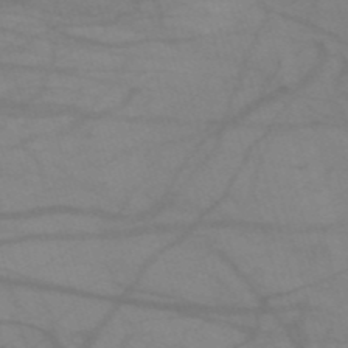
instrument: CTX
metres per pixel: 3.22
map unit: HNb
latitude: -53.4265
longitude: -49.9528
